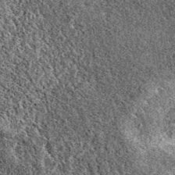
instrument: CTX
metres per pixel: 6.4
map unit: eAb
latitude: 39.2348
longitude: 111.0109
